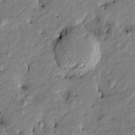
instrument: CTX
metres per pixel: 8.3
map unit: Htu
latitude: -9.2943
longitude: 176.9731
